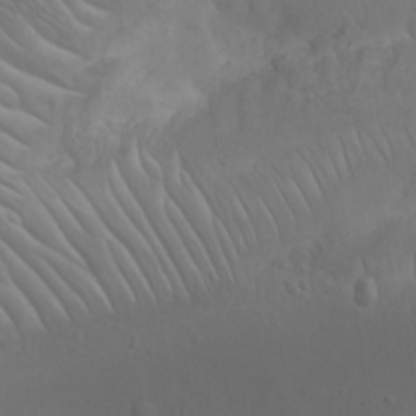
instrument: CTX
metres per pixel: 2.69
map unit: Nhu
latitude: 22.8947
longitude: -66.5734
